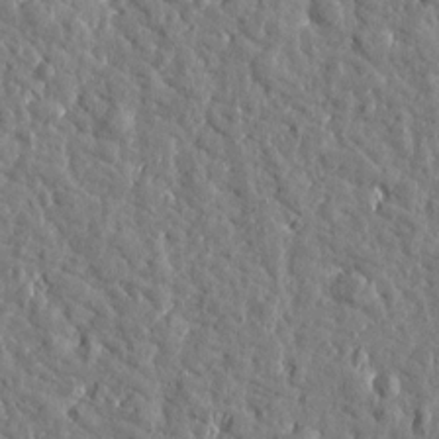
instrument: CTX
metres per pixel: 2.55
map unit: Htu
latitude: 0.8569
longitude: -178.9514
